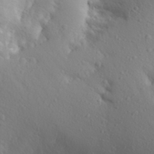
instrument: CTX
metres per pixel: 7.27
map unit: Aa
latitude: 28.1578
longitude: -146.3657
